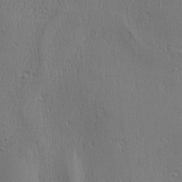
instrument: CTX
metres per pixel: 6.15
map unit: Aa
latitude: 28.1578
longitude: -138.3467
